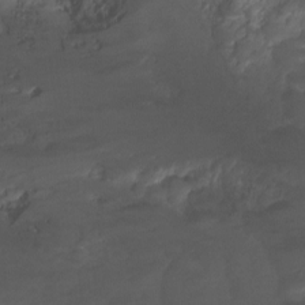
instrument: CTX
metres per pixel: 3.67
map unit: Ht
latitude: -1.4077
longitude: -18.7246
